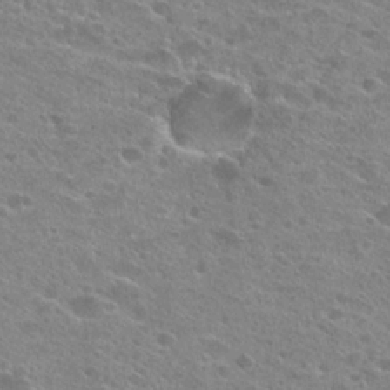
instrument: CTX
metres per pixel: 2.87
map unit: Hto
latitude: 24.0255
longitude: -42.4223
